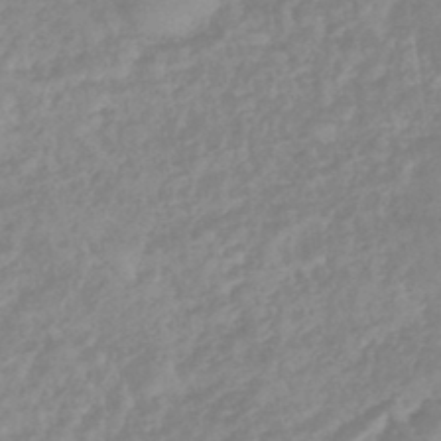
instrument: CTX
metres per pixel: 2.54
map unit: eHb
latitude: -45.7667
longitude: 84.0094
